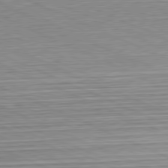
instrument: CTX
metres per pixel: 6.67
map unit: Hpe
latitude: -81.8234
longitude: 11.2565
